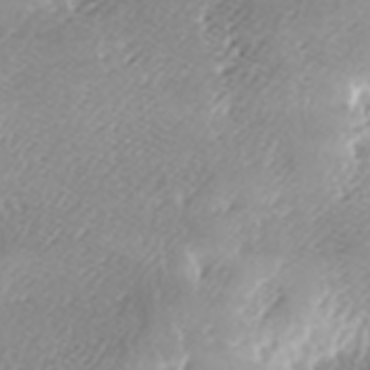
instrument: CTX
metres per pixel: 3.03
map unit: lAa
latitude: -6.5007
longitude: -124.0444
